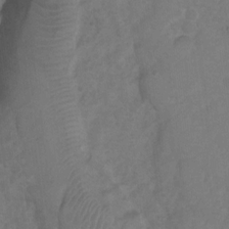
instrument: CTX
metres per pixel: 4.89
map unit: Hto
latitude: 5.3859
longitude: -30.4412
